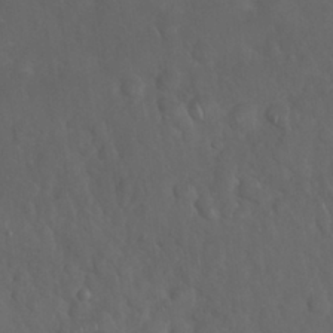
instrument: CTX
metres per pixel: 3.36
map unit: Nhu
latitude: 27.2348
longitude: -65.0836
